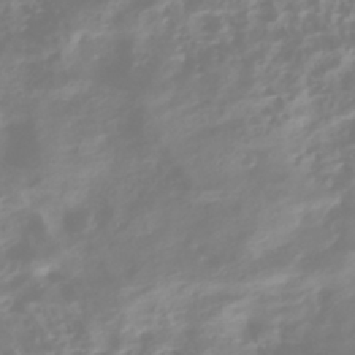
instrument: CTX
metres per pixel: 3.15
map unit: HNhu
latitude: -41.7100
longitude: 100.5951
